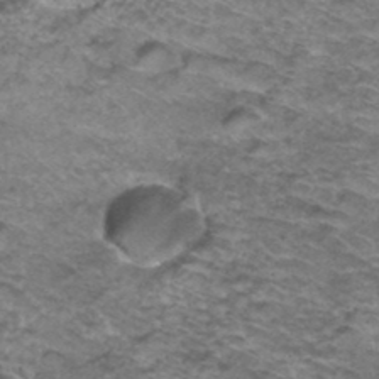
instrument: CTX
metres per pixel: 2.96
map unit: Hto
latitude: 37.1214
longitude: -42.8191
